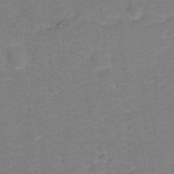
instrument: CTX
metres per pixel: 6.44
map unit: Hto
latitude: -0.1795
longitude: -34.3656
